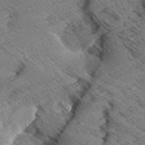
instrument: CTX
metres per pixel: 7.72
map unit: Aa
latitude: 8.4412
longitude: -138.9325
